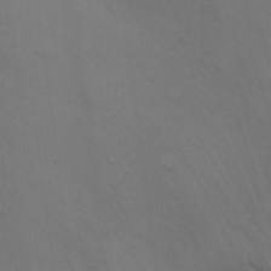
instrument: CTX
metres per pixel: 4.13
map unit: Nhu
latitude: -8.7085
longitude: -48.0444
